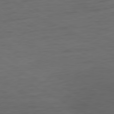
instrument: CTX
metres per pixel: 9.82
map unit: Ap
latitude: -77.3699
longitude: -74.8758
